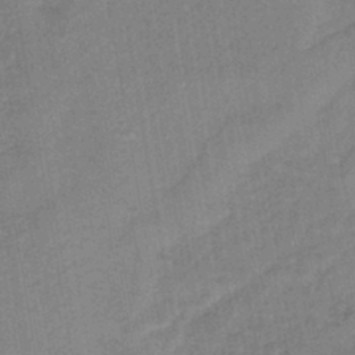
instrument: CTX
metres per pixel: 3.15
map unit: lHb
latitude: -41.8989
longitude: 60.7274
